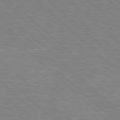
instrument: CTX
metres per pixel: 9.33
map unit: Hpe
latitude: 77.8205
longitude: -152.3656
